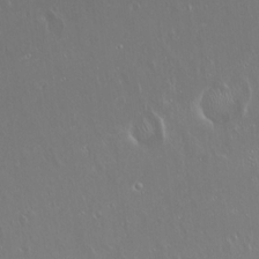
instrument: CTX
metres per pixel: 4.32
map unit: Hto
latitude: 18.1200
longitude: -56.9324
